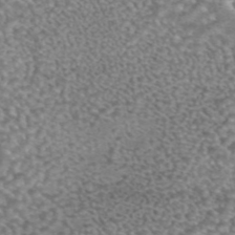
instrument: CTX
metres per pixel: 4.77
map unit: eAb
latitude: 44.7246
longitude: 104.7463
